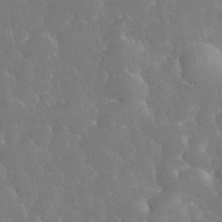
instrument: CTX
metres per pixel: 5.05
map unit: eHh
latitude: 34.4034
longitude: -63.8584
